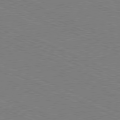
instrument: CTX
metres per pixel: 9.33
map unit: Ap
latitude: -80.8786
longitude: -74.8758
